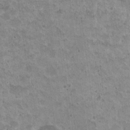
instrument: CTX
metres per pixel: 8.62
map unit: Nhu
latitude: 17.8017
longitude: -31.2726
